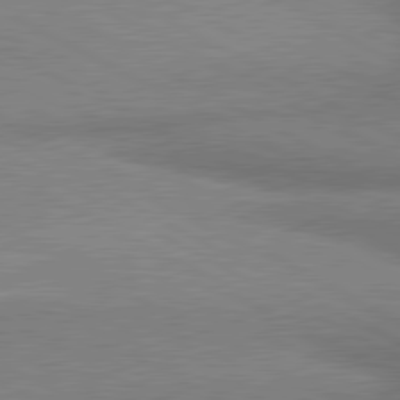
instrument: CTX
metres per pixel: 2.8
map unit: lApd
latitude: 80.5357
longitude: 165.2565
